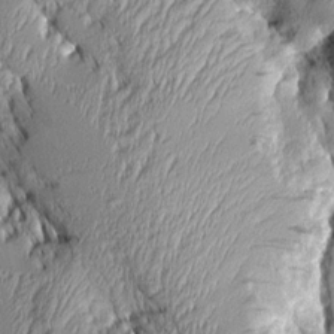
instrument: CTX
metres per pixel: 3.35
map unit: Aa
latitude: 7.9528
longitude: -129.4615
